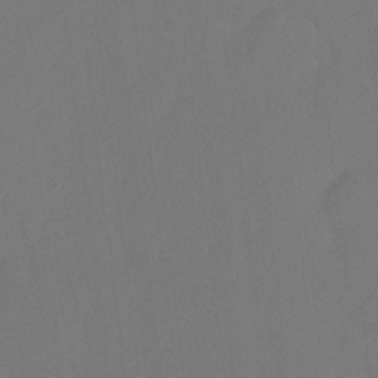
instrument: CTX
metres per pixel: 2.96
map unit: Hto
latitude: -6.6329
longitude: -48.4223
